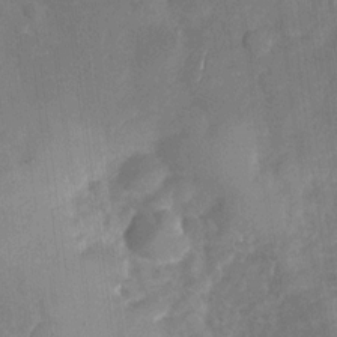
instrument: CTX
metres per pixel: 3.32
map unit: Nhu
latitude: -26.9352
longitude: -58.0822
